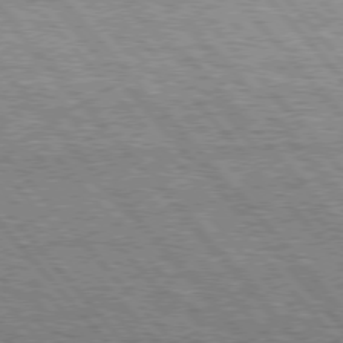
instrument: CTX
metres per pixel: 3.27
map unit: Hpe
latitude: 76.0255
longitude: -137.8017
